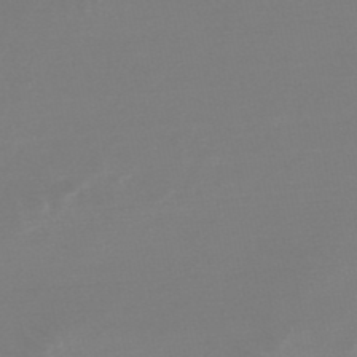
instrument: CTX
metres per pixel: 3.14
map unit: lHb
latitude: -48.5574
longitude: 66.7085
